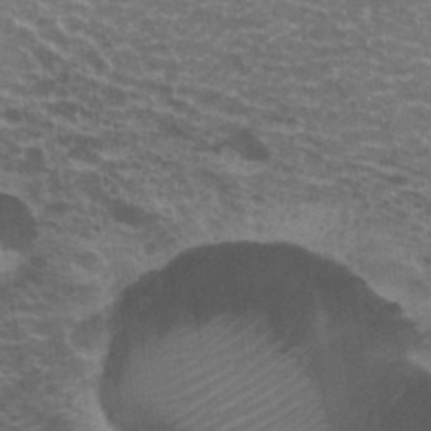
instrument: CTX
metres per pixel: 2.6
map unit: Hto
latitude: 20.3468
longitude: -36.6113
